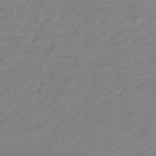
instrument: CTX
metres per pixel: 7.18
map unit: lHb
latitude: -32.1228
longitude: 66.7463
